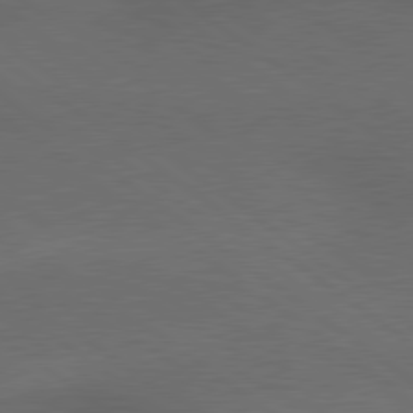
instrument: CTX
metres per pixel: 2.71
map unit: lApd
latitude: 79.4427
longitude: -176.9513
